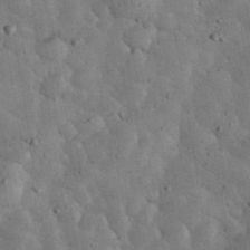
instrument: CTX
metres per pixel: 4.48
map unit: eHh
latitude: 34.5356
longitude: -68.4223
